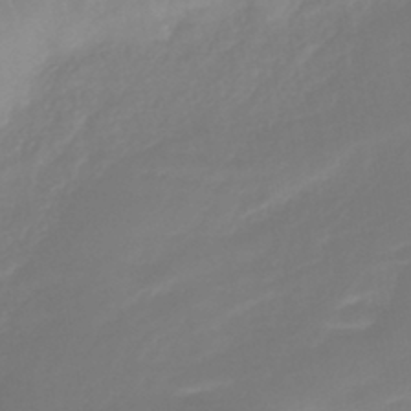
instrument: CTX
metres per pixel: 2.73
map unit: lHb
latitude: -42.0283
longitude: 77.2187
